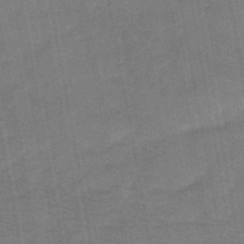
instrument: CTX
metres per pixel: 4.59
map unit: eHb
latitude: -39.6155
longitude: 82.7274
